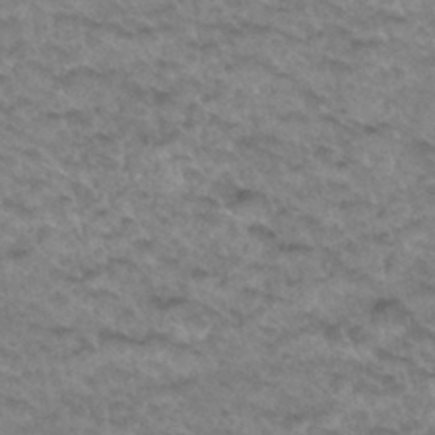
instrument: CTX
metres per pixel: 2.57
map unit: Hto
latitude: 33.9150
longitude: -47.8773
